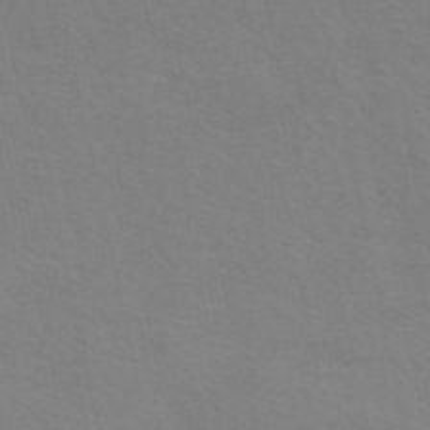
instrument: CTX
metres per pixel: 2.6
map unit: eAb
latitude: 51.1214
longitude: 111.4076
